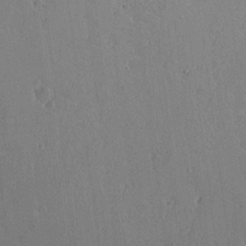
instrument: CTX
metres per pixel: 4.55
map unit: lAvf
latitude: 15.9528
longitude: -126.2523
